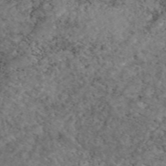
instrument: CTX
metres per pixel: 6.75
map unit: eAb
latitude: 47.7450
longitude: 113.7856
